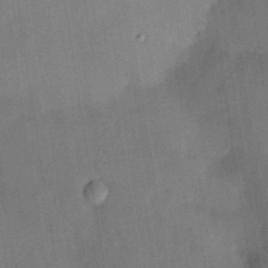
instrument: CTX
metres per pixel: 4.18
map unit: HNhu
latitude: 14.4790
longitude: 11.1242
